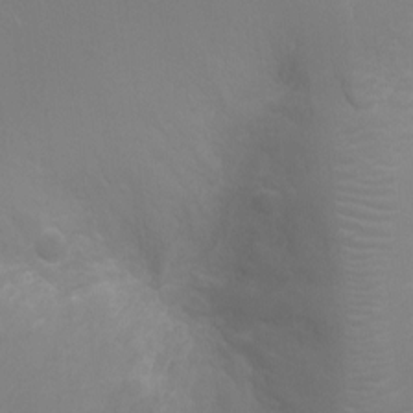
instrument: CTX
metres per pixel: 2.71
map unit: Ht
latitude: -3.5399
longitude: -17.8961
